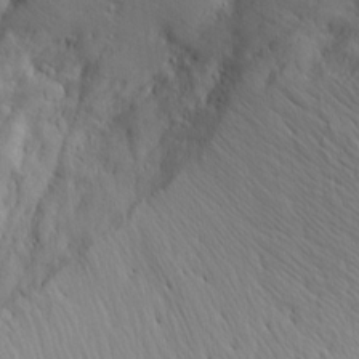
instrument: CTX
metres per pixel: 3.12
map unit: Aa
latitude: 15.1215
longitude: -140.8569
